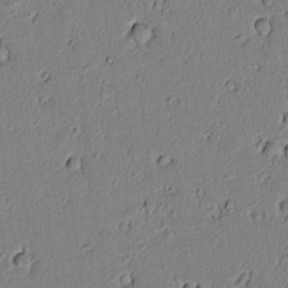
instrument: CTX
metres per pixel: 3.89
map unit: lAvf
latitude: 6.4223
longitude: 168.2928
